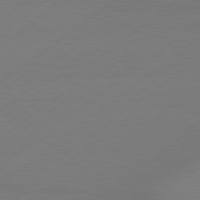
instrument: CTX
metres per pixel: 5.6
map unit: lApd
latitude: 79.4805
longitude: -131.7450
